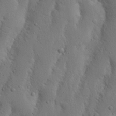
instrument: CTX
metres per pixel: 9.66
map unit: Nhu
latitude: 19.1970
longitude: -75.4993
